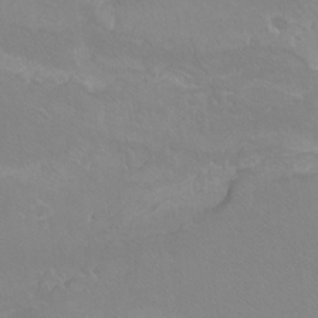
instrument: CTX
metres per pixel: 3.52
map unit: Htu
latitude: -12.1606
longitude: -72.4034
